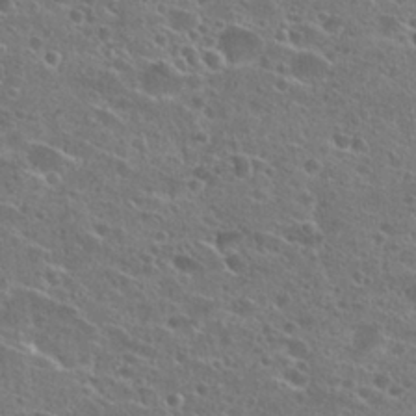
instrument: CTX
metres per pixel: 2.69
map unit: Hto
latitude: 26.3656
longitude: -45.6127
